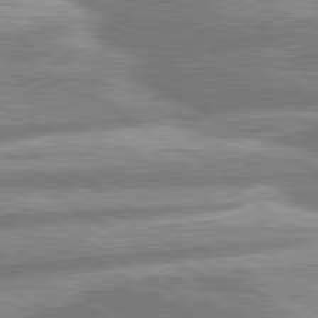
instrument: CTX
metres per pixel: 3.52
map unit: lApd
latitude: 80.7435
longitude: -165.3671
